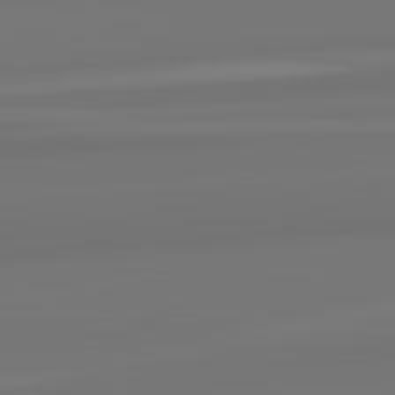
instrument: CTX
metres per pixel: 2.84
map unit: lApd
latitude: 82.6868
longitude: 170.8597
